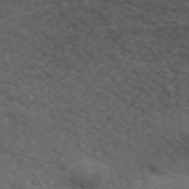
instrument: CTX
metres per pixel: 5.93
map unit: ANa
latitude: 39.0836
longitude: 24.6896
